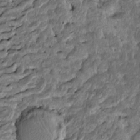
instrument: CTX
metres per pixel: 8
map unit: Htu
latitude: -7.9556
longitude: 145.8800
